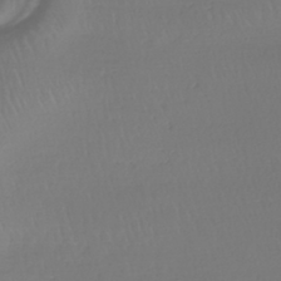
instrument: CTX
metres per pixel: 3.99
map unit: HNhu
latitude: -43.0297
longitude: 102.3495
